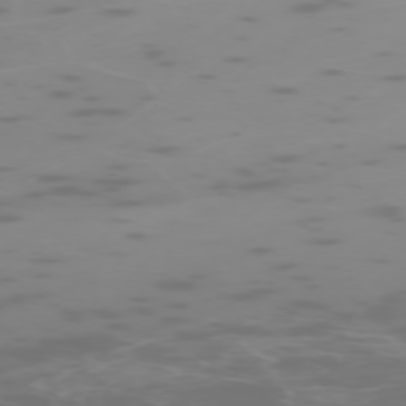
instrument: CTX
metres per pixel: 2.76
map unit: Hpe
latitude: -73.7666
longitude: 6.4440
